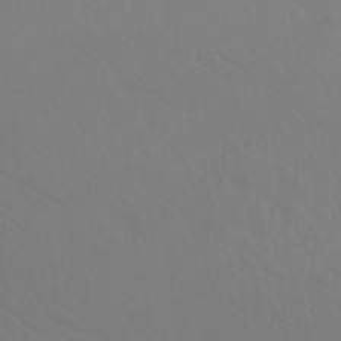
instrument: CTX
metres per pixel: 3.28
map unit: Ht
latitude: -8.6707
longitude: -37.8584
